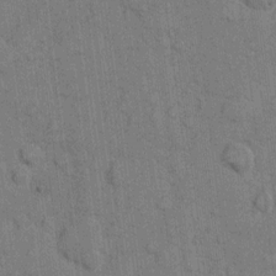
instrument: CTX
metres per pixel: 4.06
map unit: eHh
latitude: 10.4412
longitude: -66.4034
